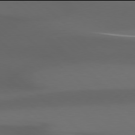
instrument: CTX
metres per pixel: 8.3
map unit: Hpe
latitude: 77.9906
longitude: -165.1781
